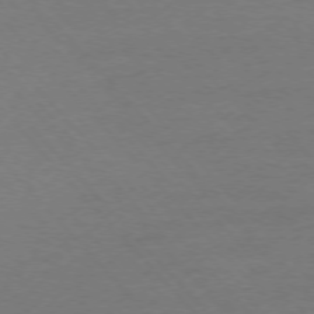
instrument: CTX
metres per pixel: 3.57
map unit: Ap
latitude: -76.8219
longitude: -93.5371
